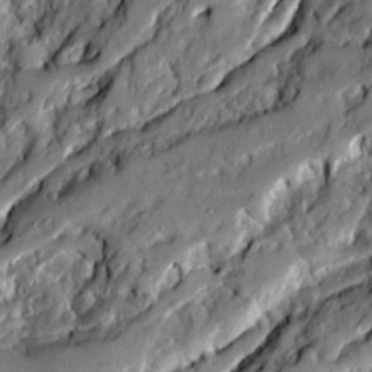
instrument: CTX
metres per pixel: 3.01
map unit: Ave
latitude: 19.9717
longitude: -129.6127
